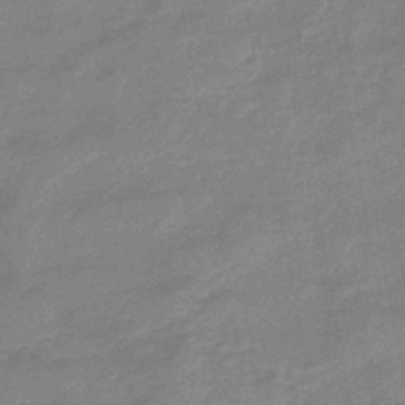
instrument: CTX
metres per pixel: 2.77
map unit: eHb
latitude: -45.4454
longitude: 81.8423
